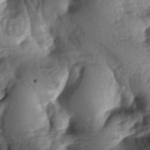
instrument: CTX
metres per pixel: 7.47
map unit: lAa
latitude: -6.7274
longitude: -126.3467
